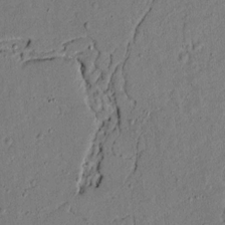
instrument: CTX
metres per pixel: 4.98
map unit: lAvf
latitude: 4.5924
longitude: 167.3321
